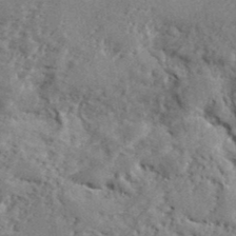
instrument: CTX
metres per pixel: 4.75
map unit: lHvf
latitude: 40.2333
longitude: -87.0836
